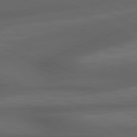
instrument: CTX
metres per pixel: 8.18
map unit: lApd
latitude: 79.1403
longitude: -119.1403
